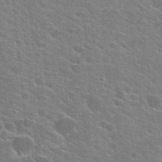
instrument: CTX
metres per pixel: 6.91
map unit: Hto
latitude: 24.5734
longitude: -36.6113
